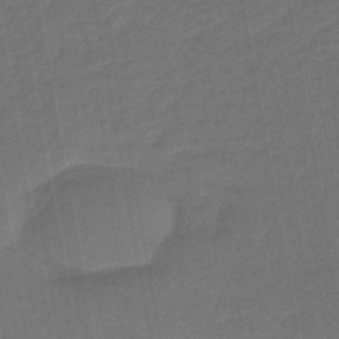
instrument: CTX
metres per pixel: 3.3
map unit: eHb
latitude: -47.3698
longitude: 88.2361
